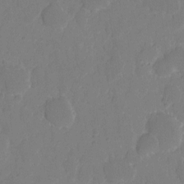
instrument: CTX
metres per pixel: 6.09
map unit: eHh
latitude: 5.6316
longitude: -66.4034
